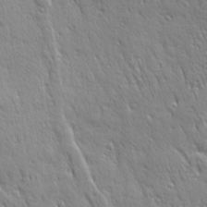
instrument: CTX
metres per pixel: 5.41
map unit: Ave
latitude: 22.0255
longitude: -135.7827
